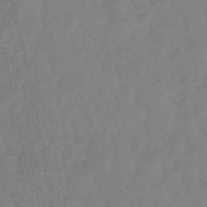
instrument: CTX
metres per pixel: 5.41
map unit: lHb
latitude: -48.9164
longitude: 78.3684
